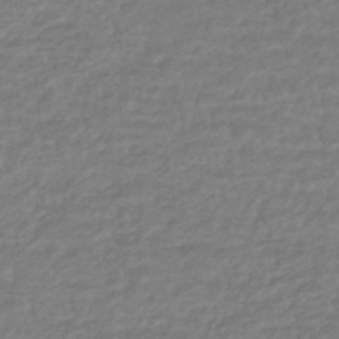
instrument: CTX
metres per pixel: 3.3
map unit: HNhu
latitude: -45.4643
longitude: 98.0094
